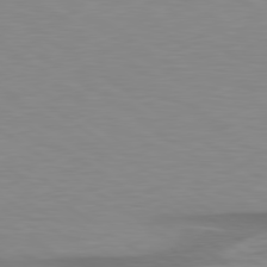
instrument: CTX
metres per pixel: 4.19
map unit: lApd
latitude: 79.2537
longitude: -92.4601
